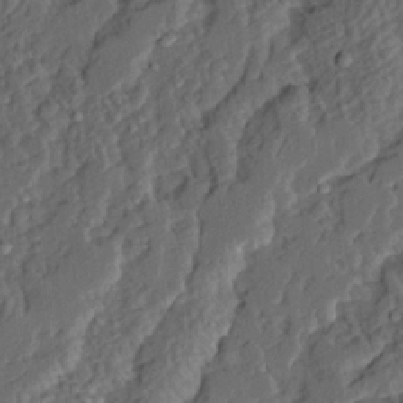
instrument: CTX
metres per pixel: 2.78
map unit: Ave
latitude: 14.8002
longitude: -137.0081
